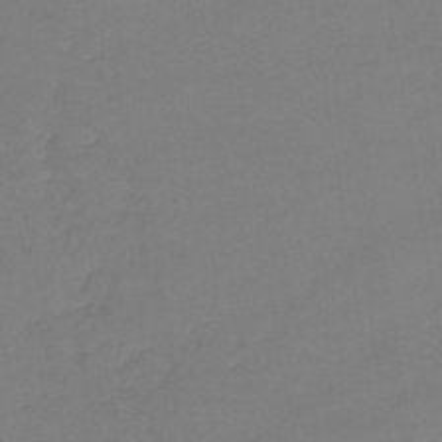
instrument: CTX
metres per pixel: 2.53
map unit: lHb
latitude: -42.0661
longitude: 59.9367
